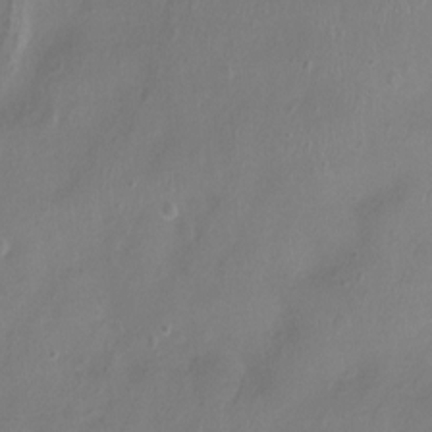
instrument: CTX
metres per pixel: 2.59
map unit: Ht
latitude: -8.6518
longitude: -20.2901
